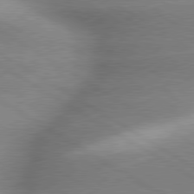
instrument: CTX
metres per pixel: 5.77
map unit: lApd
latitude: 79.8017
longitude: -144.3656
